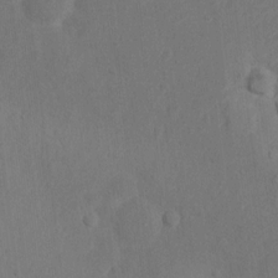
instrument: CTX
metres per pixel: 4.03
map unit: Nhu
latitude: 10.5735
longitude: -27.4049
